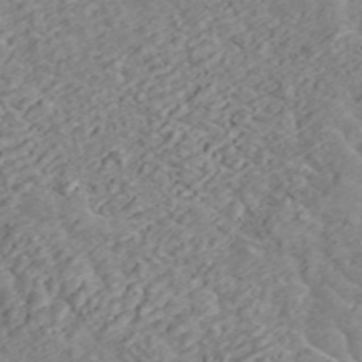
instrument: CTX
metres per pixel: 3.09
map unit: ANa
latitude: 45.4804
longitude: 23.4266
